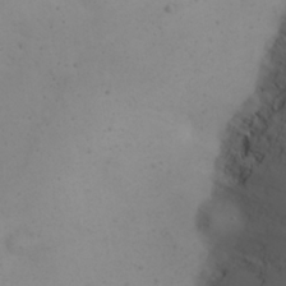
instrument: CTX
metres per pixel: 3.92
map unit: eHh
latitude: 24.0633
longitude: -64.2145
